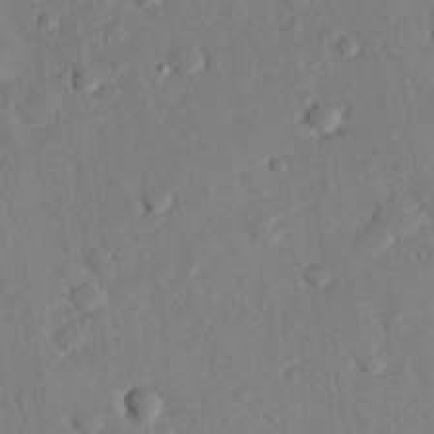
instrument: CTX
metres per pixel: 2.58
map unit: eHh
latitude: 26.6113
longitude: -81.0269
